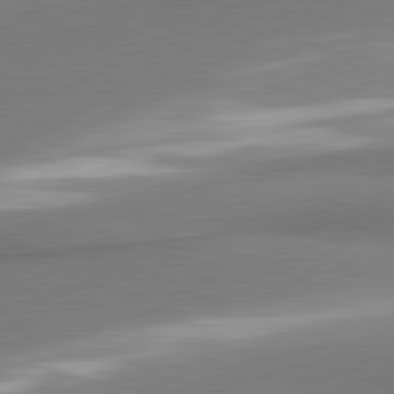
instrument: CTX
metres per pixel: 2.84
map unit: lApd
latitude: 80.8947
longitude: 167.3132
